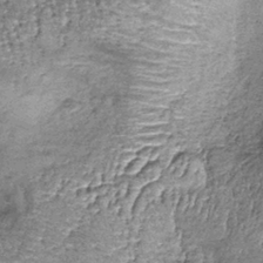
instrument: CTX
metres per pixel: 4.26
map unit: lHb
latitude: -37.8800
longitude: 67.9367
